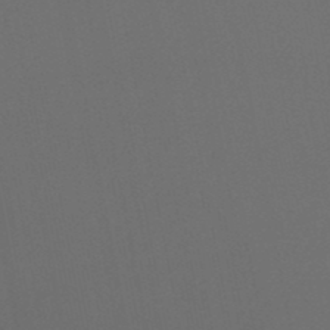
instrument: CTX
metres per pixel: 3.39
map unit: lHb
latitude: -47.9745
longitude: 68.8597
